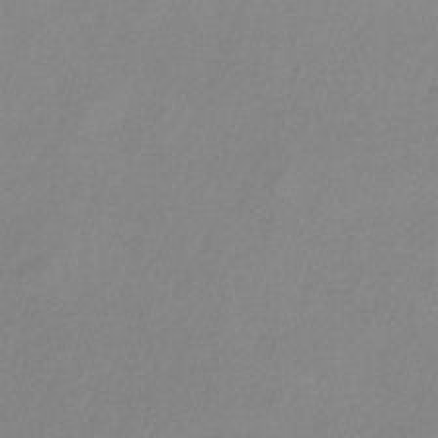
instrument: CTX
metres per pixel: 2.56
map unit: HNb
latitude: -32.1417
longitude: 60.8975
